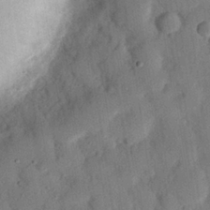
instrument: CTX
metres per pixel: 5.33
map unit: eHh
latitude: 26.7435
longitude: -77.1781
